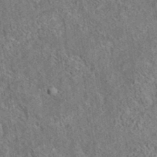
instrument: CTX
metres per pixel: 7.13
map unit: eAb
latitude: 35.5560
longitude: 114.6896
